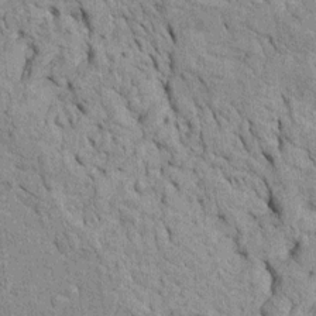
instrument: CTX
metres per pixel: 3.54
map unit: Htu
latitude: -5.5588
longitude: 152.6518
